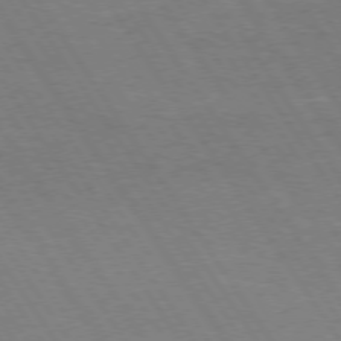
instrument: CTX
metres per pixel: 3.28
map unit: Hpe
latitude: 73.6505
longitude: -140.5356
